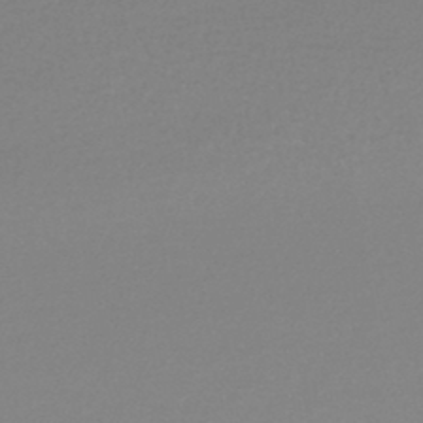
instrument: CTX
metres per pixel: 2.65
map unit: lHb
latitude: -44.3495
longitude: 69.2376
